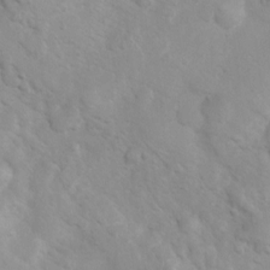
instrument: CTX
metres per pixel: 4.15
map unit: Ht
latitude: 3.4615
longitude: -26.8002
